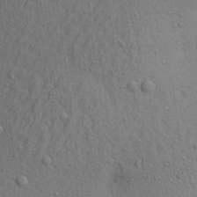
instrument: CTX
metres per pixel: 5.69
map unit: Aa
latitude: 22.5546
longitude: -144.5546
